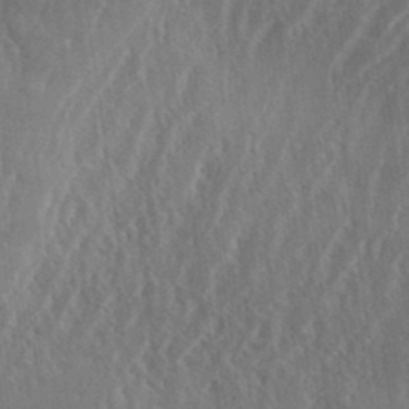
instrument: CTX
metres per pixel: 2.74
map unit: eHh
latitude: 34.4412
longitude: -133.4049
